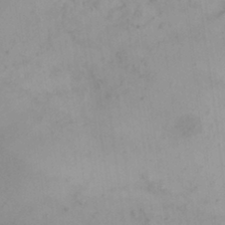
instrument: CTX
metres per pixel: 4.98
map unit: HNhu
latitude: 7.7261
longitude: -0.8569
